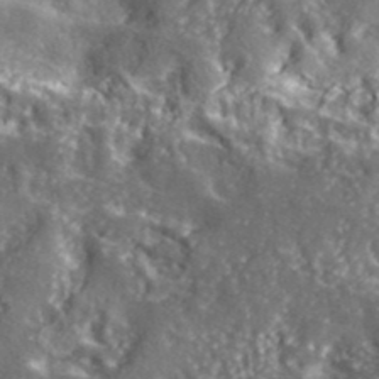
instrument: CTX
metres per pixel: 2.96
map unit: lHvf
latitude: 41.6693
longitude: -89.7072
